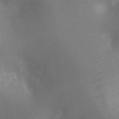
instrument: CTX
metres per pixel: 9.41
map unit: Ht
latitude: -8.6896
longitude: -24.3656
